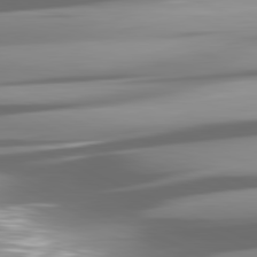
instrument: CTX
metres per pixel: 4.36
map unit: lApd
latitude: 81.7827
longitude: -146.2712
